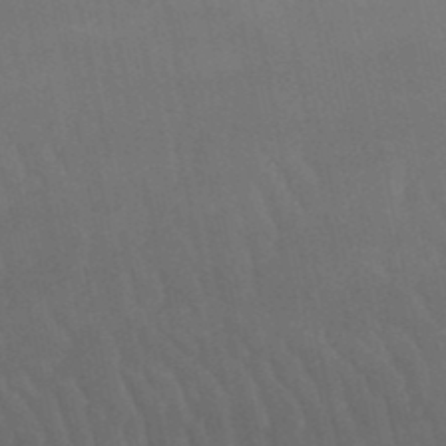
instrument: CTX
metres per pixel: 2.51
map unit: lHb
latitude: -49.7289
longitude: 76.1417
